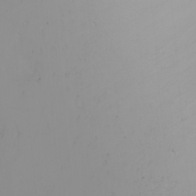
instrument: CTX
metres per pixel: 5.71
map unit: Nhu
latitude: -4.1039
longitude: -84.8380
